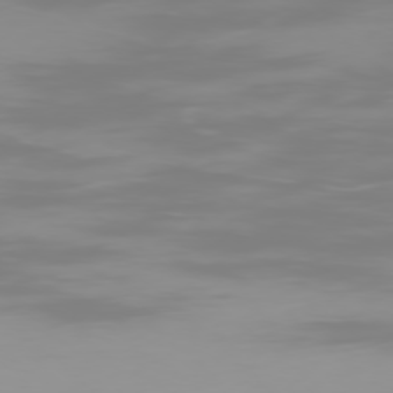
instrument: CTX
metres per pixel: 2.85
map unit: Ap
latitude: -78.5384
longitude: -96.1200
